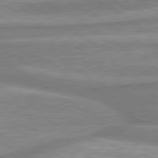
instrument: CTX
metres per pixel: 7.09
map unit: lApd
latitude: 80.2711
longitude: -176.9325
